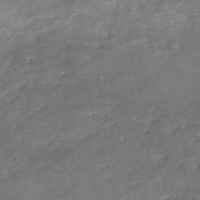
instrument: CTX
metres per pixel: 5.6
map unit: eHh
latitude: -54.8030
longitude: -90.8191
